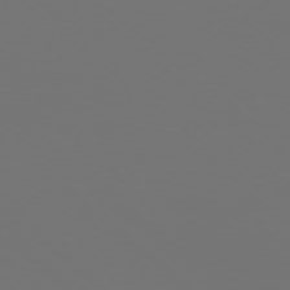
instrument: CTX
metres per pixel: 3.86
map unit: Ap
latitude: -77.5021
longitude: -80.6301
